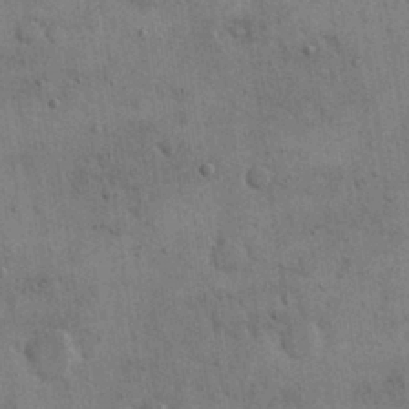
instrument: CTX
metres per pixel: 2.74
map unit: eHh
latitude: 15.3671
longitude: -68.3845
